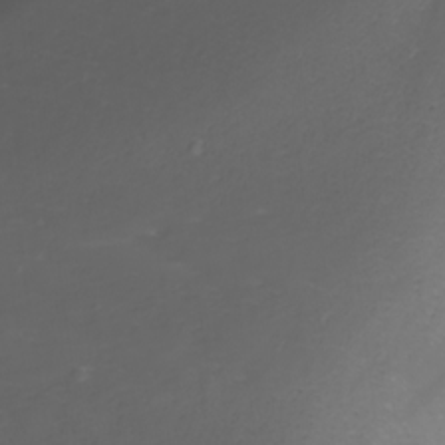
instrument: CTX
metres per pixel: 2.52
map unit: Nhu
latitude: -8.3495
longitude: -82.7813
